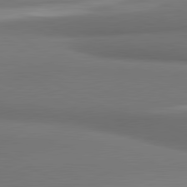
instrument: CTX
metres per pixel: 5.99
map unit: lApd
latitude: 81.4615
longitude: 173.5399
